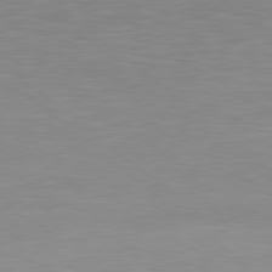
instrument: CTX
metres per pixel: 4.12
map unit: Hpe
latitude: 78.7247
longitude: -125.5938
